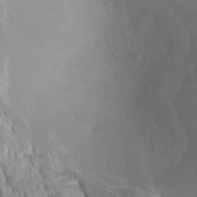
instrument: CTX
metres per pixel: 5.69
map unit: Ht
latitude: -0.3873
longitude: -18.2333
